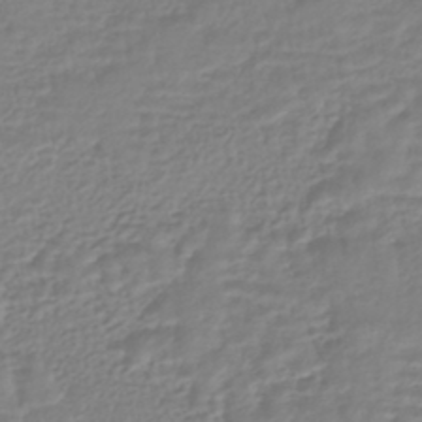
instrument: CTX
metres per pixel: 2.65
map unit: HNhu
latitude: -44.0094
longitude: 105.2187
